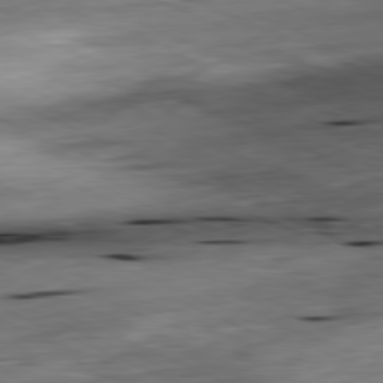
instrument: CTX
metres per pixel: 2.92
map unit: Ap
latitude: -81.5588
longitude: -68.7624
